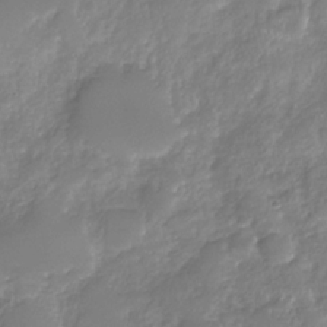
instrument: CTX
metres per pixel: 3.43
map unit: Nhu
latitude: -30.2739
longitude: -63.5371
